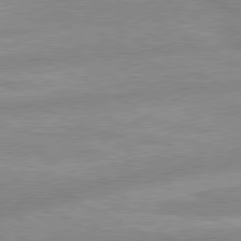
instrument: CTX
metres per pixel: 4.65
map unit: lApd
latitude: 80.1578
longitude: -169.1025
